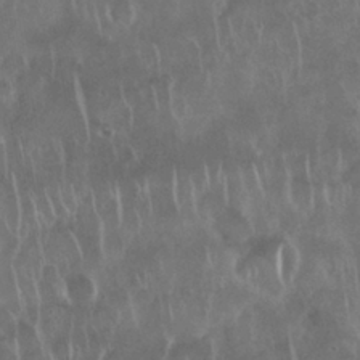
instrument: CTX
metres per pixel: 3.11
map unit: Nhu
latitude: 29.0836
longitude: -63.8395
